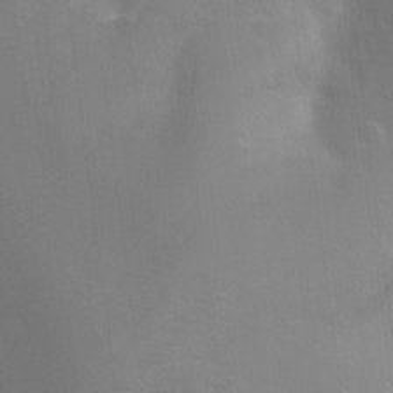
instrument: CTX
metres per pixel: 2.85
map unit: Ht
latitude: -16.5385
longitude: -40.5923
